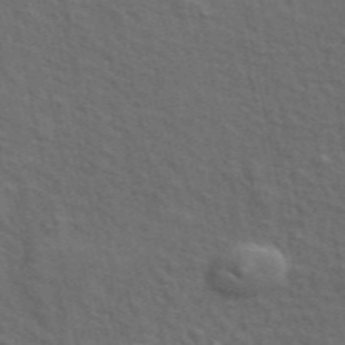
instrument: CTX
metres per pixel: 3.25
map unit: ANa
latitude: 49.4804
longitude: -82.2900
